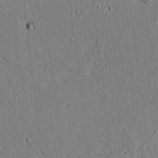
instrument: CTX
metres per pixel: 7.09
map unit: lAvf
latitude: 5.3482
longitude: 169.4832
